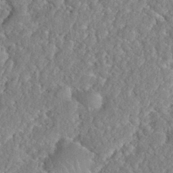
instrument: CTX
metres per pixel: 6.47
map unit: Nhu
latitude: 31.6505
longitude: -51.1403
